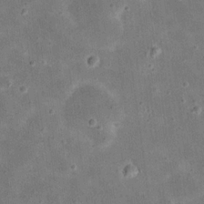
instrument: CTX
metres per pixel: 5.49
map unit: eHh
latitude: 21.1781
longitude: -66.6112
